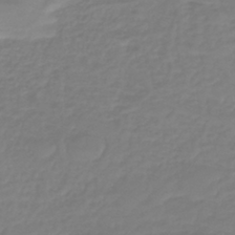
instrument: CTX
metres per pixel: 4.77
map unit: lHb
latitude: -40.9542
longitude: 67.0864
